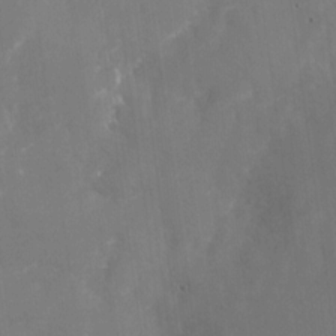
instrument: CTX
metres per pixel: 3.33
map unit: Nhu
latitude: -22.9353
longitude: -72.8758
